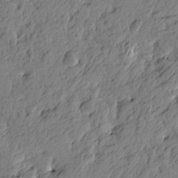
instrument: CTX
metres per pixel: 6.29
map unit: Htu
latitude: -4.8408
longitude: -179.8395
